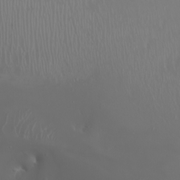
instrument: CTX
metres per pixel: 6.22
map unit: Nhu
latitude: -6.8786
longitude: -90.5357
